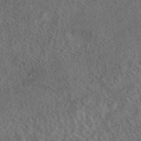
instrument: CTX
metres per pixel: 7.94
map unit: eAb
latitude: 43.6883
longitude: 108.9731
